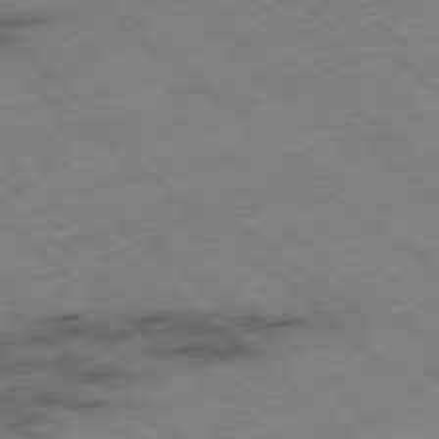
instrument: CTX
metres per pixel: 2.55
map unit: Ap
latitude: -78.5384
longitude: -49.0269
